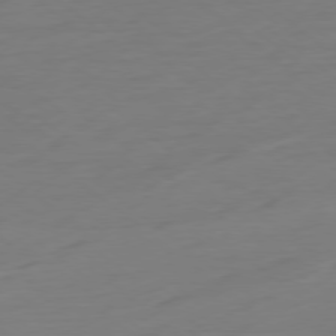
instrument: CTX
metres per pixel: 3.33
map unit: Ap
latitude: -78.5573
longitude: -76.3845
